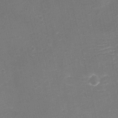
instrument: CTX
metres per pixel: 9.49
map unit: eHh
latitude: -3.6910
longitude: -76.5545
